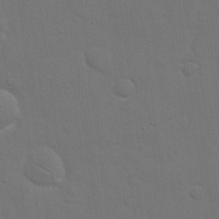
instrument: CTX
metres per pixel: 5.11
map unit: eHh
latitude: 19.0647
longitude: -66.9513
